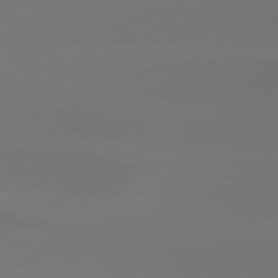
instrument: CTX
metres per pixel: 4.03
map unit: Hpe
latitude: 78.6302
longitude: -130.6869
